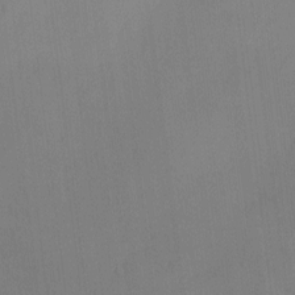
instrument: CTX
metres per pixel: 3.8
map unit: eHh
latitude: 0.3467
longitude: 17.5022
